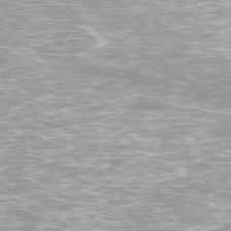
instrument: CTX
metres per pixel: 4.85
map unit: Ap
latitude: -79.2754
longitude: -66.6679
